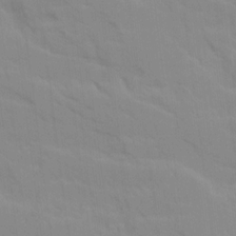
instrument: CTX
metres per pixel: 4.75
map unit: Ave
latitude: 16.7246
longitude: -128.9891
